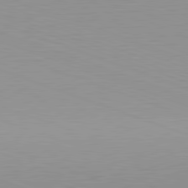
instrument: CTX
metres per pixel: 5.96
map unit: Hpe
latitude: -82.5951
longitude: 7.0486
